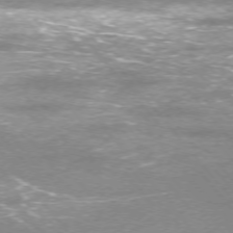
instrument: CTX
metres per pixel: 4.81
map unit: Ap
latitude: -75.6722
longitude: -74.2145
